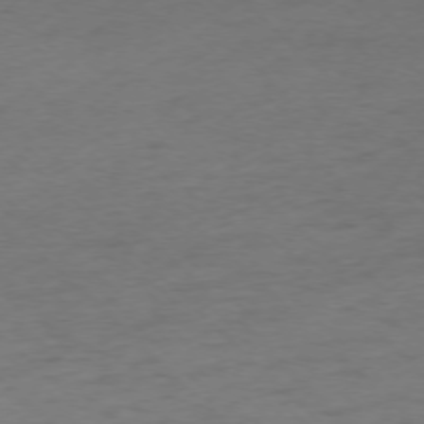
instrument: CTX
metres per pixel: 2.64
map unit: Ap
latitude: -75.6722
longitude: -78.5924
